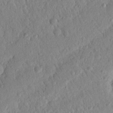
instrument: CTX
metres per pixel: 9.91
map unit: Nhu
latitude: 21.2537
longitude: -77.8772
